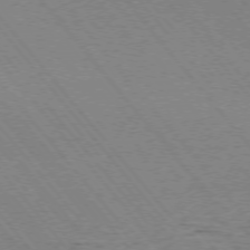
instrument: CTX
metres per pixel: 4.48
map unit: Ap
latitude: -76.0472
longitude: -95.3482
